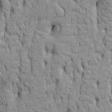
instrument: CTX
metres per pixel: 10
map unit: Htu
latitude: -5.5966
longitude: 151.1998
